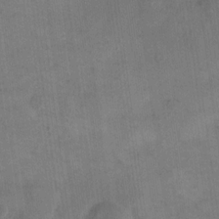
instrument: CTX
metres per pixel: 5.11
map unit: eHh
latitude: 14.8758
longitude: -67.1403
